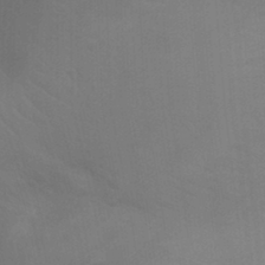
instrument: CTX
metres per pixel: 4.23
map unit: Ht
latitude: -5.7477
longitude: -26.6491
